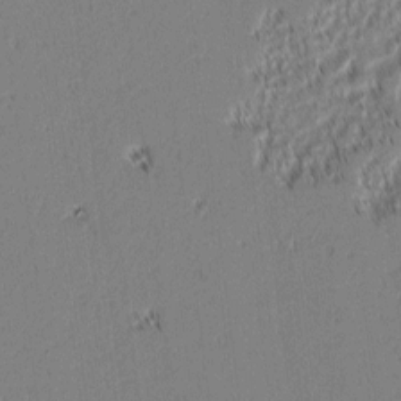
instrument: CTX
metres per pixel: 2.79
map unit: lAvf
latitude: 1.2915
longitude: -106.8947
